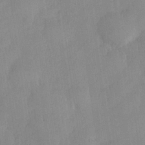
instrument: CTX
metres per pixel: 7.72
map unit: Hve
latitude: 26.4790
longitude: 150.4818
